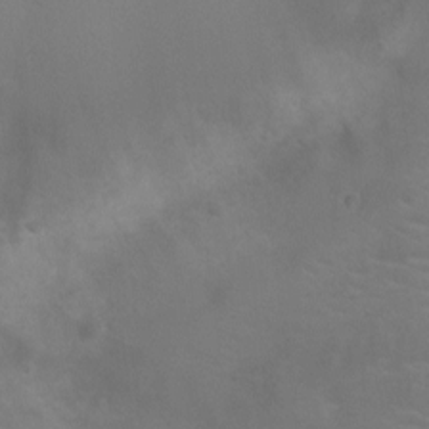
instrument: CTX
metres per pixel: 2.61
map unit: Ht
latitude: -10.8408
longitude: -20.6302
